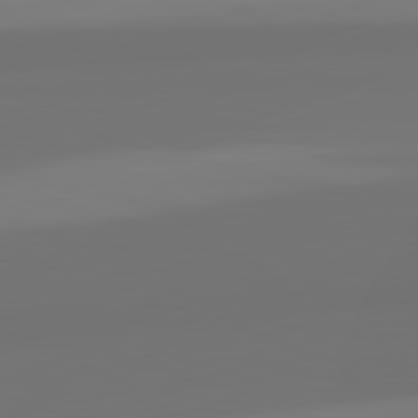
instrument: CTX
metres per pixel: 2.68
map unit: lApd
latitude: 82.4601
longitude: 161.5210
